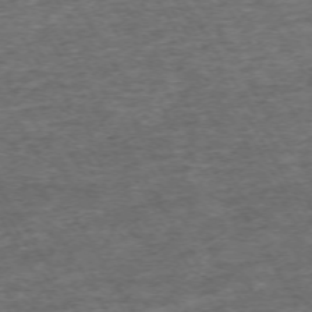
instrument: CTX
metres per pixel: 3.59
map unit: Hpe
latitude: -71.1242
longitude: 13.6344
